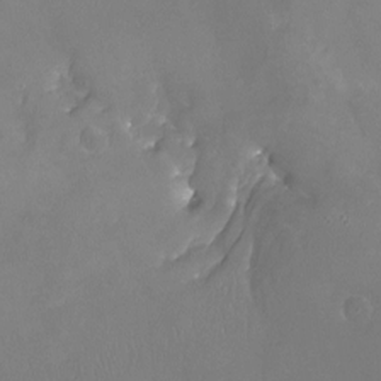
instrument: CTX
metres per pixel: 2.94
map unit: Nhu
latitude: -20.7841
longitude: -58.1389
